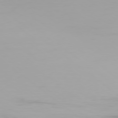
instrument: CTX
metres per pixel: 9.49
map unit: Ap
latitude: -78.9919
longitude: -96.3467
